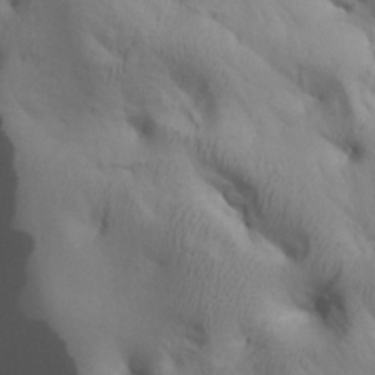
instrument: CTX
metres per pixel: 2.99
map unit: Aa
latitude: 25.9339
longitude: -143.9906
